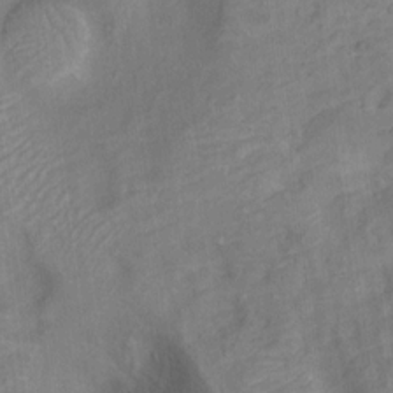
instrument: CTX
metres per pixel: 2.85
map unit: Ht
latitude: 12.5357
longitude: -40.3278
